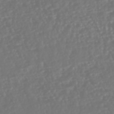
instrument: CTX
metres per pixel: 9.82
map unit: HNhu
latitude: -46.2361
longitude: 105.1998
